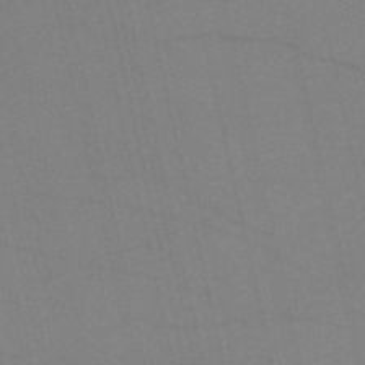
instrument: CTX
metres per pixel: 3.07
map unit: HNb
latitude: -53.8611
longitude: -46.0255
